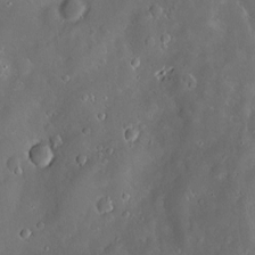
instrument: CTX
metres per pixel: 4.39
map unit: Hve
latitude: -10.9542
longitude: 175.0675
